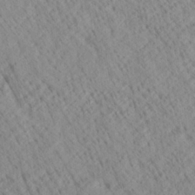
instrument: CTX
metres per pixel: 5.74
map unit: Ave
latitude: 20.8569
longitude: -140.1011
